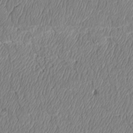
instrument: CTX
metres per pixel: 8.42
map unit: Htu
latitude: 3.8394
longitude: 151.2565
